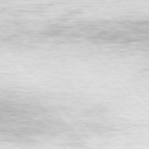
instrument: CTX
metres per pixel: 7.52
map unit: Hpe
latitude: 75.9717
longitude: -132.8380
